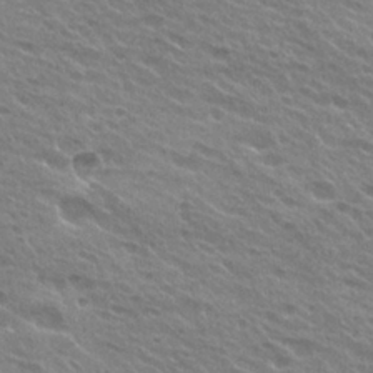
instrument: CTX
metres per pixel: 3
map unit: Hto
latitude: 24.9513
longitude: -37.8772
